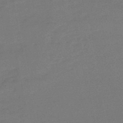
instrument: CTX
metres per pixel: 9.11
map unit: eHb
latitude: -48.9353
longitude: 86.3873
